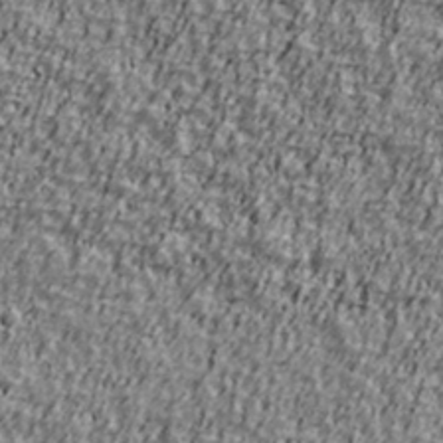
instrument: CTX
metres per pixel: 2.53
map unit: Ave
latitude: 41.1781
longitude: -112.1011
